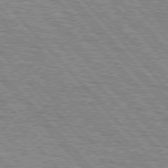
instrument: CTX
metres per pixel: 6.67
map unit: lApd
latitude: 76.9324
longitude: -72.2334
